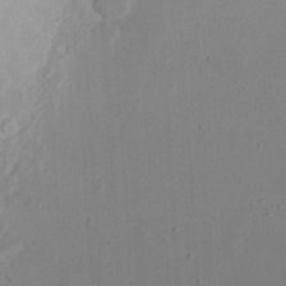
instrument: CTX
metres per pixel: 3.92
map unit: eHh
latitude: 23.7261
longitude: -66.6868
